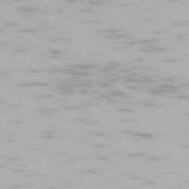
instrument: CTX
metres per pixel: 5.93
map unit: Ap
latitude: -74.5007
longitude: -74.3089
